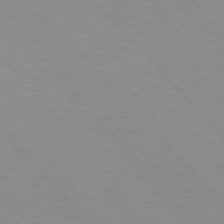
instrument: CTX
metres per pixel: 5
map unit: lApd
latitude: 76.1011
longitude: -84.7624
